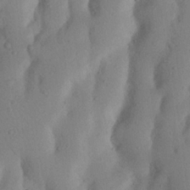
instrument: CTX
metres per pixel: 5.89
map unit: Nhu
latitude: 20.4790
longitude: -74.1767
